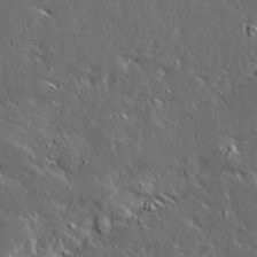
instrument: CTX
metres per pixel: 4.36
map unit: Ave
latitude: 14.6491
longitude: -138.5357
